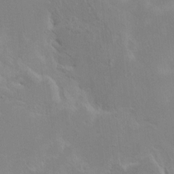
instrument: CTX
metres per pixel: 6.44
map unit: HNhu
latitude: 7.9528
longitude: -3.9906
